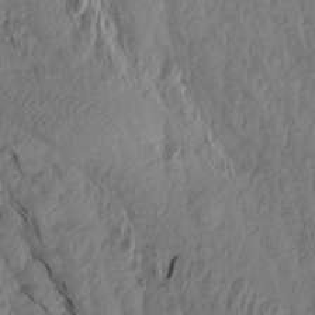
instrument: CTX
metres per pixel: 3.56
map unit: Aa
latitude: 18.7813
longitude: -146.5546
